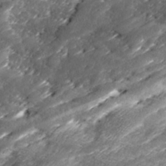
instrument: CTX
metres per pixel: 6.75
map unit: Ave
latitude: 16.4412
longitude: -136.8569
